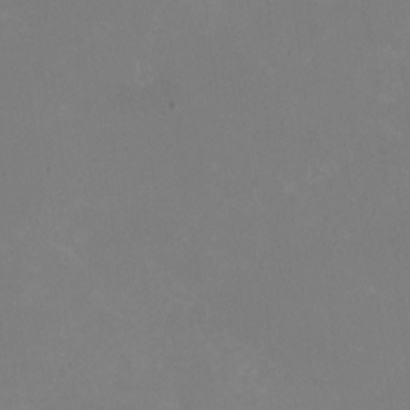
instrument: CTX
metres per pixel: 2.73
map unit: HNhu
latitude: -1.1809
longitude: -4.9514
